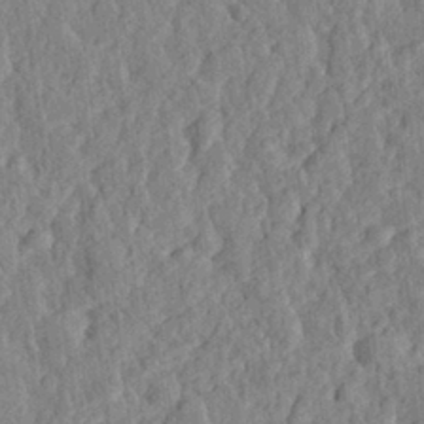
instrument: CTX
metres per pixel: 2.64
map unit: eHh
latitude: 28.4034
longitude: -76.5168
